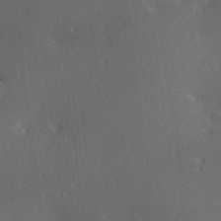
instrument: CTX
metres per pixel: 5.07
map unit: Hve
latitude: 27.0270
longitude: -94.3279
